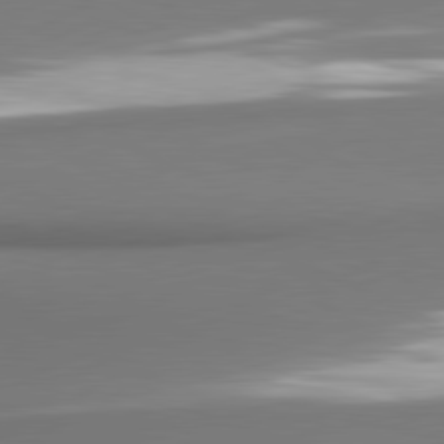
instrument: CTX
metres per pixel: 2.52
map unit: lApd
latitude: 80.8380
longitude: 177.7289
